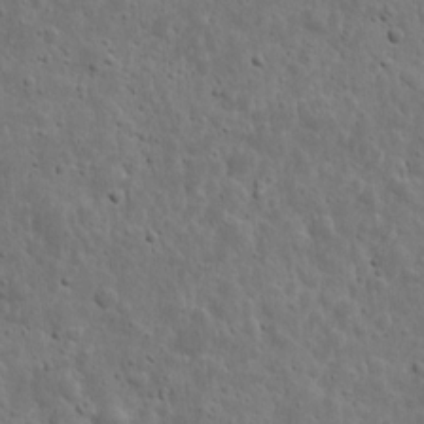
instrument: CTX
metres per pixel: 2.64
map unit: eHh
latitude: 10.4034
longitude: -73.1404
